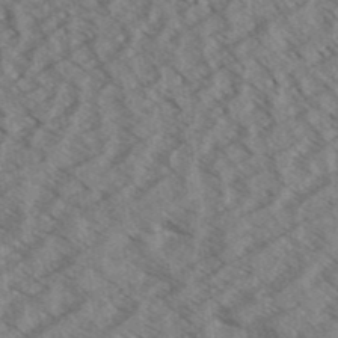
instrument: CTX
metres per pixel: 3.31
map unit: Aa
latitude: 32.4223
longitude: -139.1214
